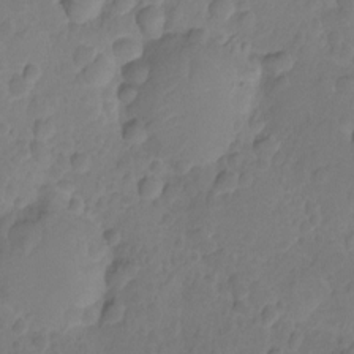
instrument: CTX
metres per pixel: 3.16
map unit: Nhu
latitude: -15.4077
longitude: -25.8205
